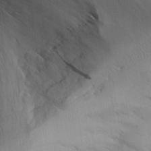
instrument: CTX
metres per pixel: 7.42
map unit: Aa
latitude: 25.8772
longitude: -129.1592
